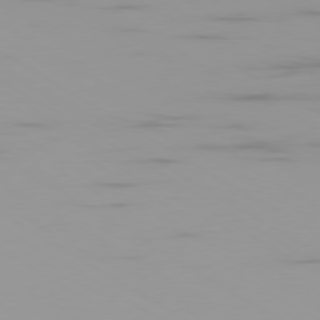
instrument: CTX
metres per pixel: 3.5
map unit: Ap
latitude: -79.6344
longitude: -92.7057
